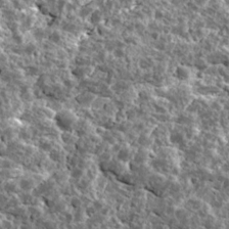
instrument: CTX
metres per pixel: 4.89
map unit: Ave
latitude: 17.4804
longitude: -134.9136
